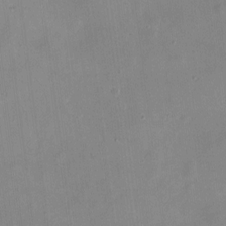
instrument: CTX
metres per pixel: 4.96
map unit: eHh
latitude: 4.4790
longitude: -68.3467
